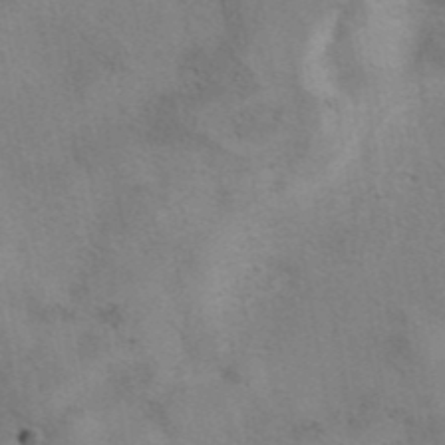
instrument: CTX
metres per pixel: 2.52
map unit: eAb
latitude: 41.1403
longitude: 108.0661
